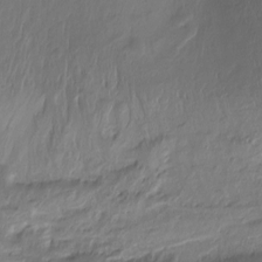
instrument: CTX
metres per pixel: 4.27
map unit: Ht
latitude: -10.1228
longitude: -39.8394
